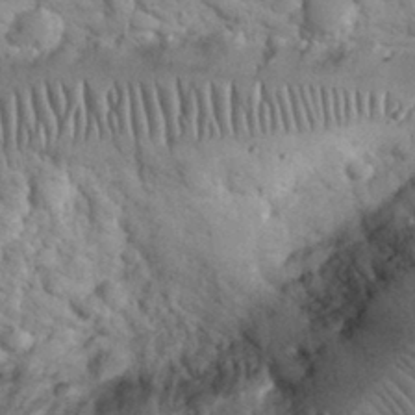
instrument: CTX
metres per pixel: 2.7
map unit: eHh
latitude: 32.2145
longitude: -65.5371
